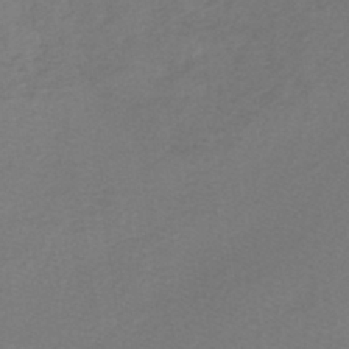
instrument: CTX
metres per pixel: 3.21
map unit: lHb
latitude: -41.3887
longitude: 64.0850
